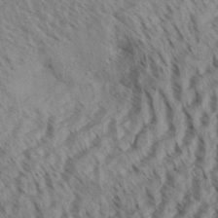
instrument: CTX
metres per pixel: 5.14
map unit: eHh
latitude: 33.9528
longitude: -139.7072
